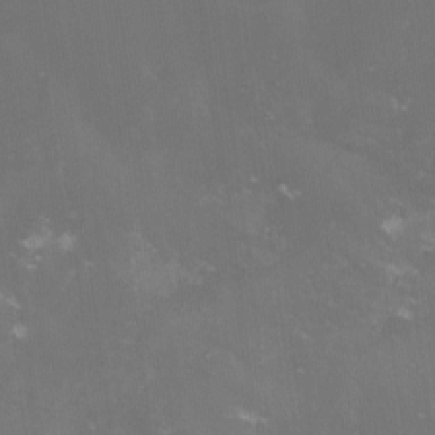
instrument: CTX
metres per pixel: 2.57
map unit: lHvf
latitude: -13.6911
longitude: -100.6113
